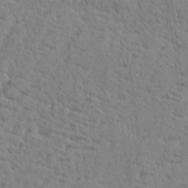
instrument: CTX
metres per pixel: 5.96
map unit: lHvf
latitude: 25.1403
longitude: 143.3698
